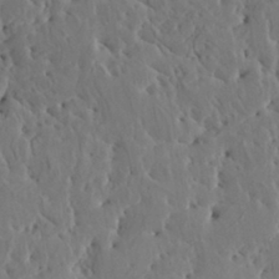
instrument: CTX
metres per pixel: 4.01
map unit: HNhu
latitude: 5.6127
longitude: -0.5168
